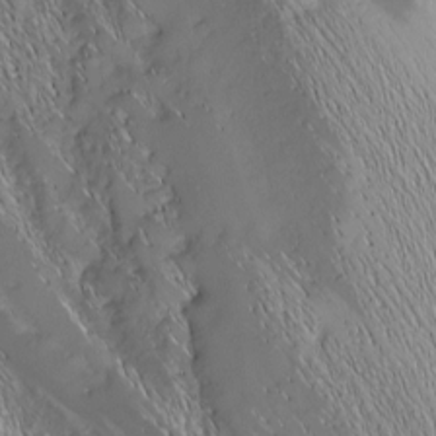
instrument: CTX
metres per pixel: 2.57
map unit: Nhu
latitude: -7.4076
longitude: -151.9717
